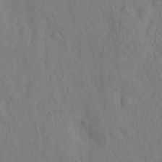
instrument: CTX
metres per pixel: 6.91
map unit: eHh
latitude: -1.0676
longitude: 17.8612
